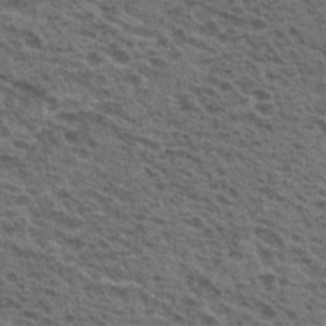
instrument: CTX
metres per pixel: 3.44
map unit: Nhu
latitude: 19.5182
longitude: -31.8395
